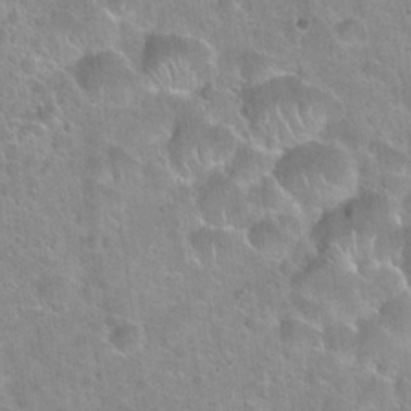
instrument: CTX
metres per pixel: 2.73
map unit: Hto
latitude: 21.8395
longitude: -52.7435
